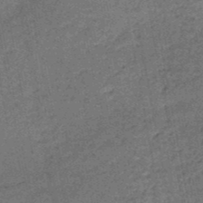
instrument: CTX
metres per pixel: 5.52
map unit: HNb
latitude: -51.0864
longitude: -49.7828
